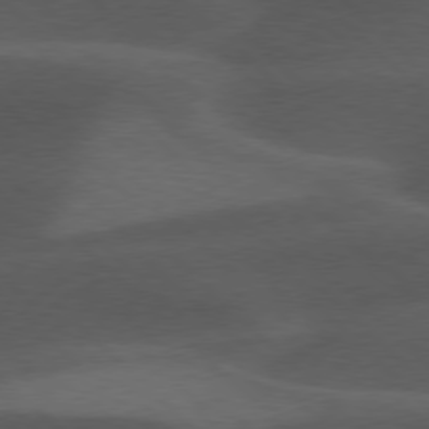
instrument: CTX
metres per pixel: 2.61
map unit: lApd
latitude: 77.2915
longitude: -60.4979
